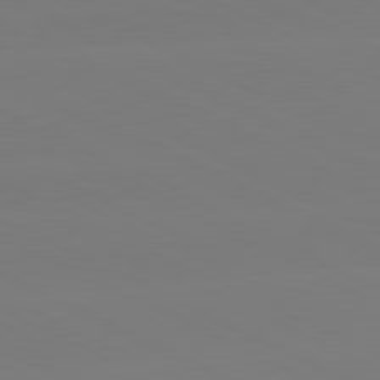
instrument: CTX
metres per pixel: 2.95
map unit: lApd
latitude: 81.0647
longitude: -127.1403
